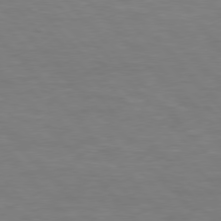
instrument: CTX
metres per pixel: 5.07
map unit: lApd
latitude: 76.5356
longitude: -58.8380
